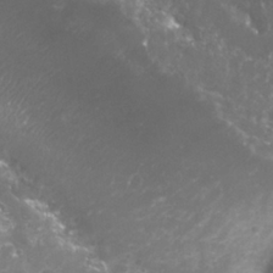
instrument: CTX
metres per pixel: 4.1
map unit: Nhu
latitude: 25.8772
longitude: -60.4790
